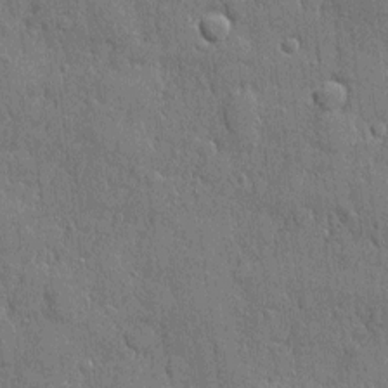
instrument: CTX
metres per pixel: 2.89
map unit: eHh
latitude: 4.9892
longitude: -75.4238
